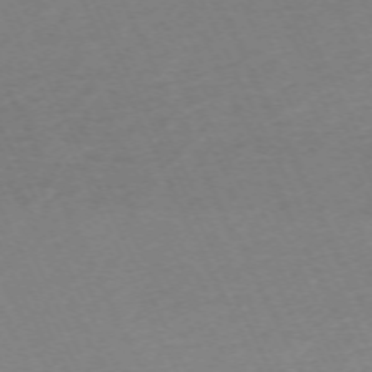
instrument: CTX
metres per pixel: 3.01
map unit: Hpe
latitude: -70.2551
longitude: 14.8408
